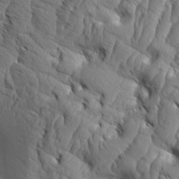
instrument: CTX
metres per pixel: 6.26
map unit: Aa
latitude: 8.4034
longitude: -132.3278
